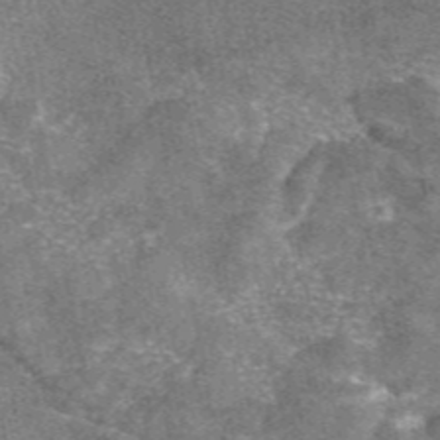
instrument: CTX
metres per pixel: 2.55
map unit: eAb
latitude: 47.3671
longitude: 106.8408
